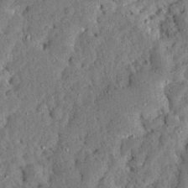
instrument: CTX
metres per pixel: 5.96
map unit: Ave
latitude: 13.4804
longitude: -137.3671
